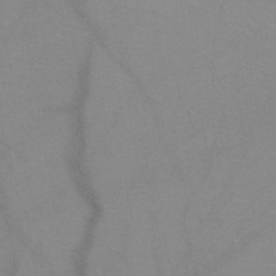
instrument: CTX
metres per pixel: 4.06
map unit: HNb
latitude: -45.3321
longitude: -41.0080
